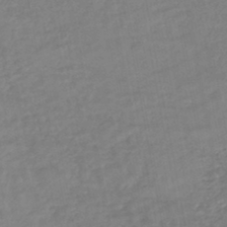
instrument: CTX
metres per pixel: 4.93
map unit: lHb
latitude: -45.8233
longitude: 73.4076
